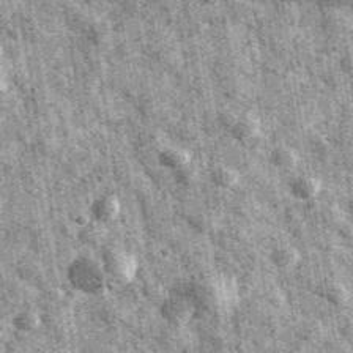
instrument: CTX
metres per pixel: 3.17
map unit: Ave
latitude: 40.2711
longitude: -106.6113
